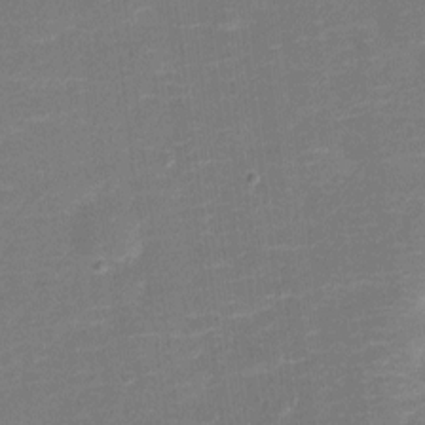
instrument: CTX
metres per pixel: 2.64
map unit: Nve
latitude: -20.3495
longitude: 103.6911
